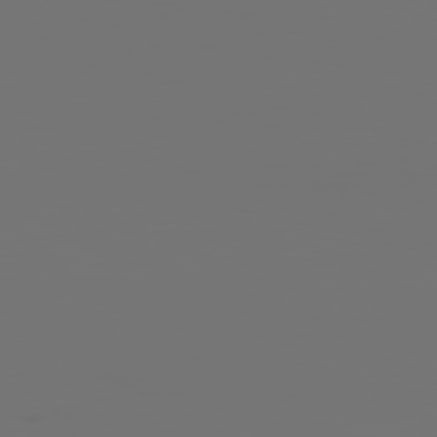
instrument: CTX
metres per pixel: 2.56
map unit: Hpe
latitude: 76.1766
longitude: -139.0458
